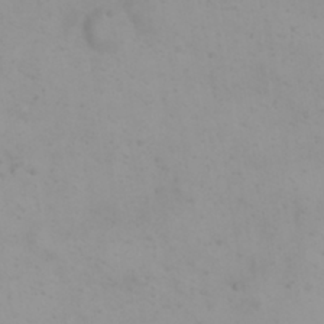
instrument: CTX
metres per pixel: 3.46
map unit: eHh
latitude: 21.6505
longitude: -64.8002
